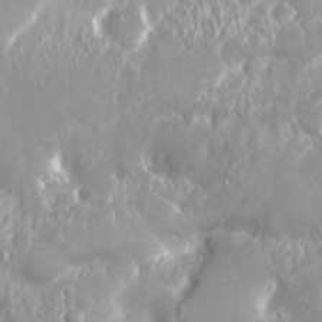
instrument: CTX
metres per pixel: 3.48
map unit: Nhu
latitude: 25.0458
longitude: -60.5923
